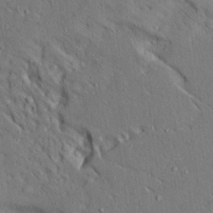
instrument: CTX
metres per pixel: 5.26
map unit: Ave
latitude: 14.6302
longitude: -139.8394
